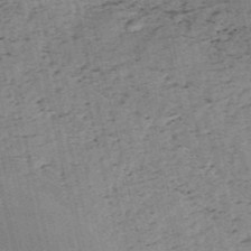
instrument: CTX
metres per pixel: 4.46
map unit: HNb
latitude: -54.1228
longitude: -47.0081
